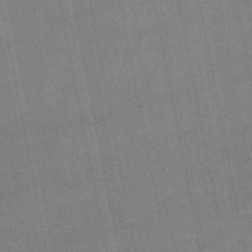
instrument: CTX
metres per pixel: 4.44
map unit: lHb
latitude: -48.4629
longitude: 74.6897
